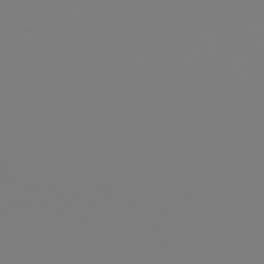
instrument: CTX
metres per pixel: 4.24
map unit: Hpe
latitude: 78.1389
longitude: -162.2523
